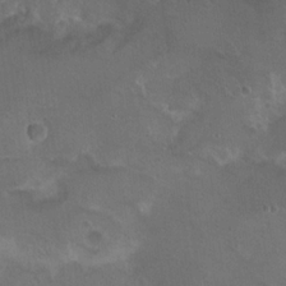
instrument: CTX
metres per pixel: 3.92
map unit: Nhu
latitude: 17.4426
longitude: -30.6869
